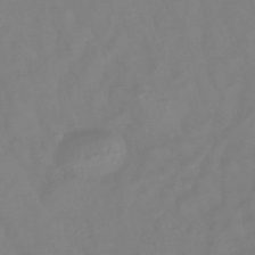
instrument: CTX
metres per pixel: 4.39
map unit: lHb
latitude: -42.4817
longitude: 77.8611
